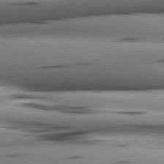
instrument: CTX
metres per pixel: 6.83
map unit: lApd
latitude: 80.4034
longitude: 160.6330
